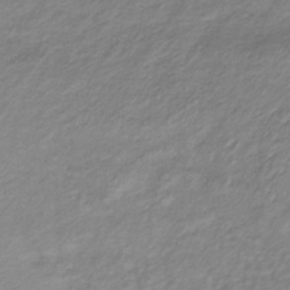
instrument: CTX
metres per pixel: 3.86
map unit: lHb
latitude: -36.7841
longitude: 72.8030
